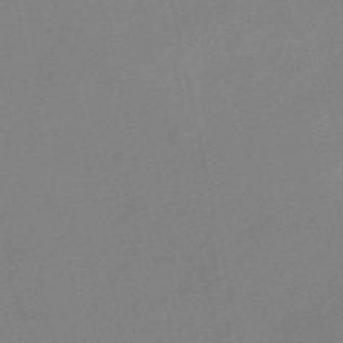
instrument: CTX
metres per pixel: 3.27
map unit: HNb
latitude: -53.0486
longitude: -49.5371
